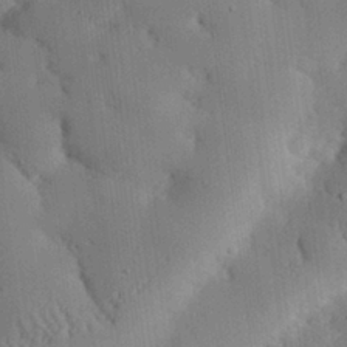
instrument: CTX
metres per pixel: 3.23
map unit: eHh
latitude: 29.2915
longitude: -80.6868
